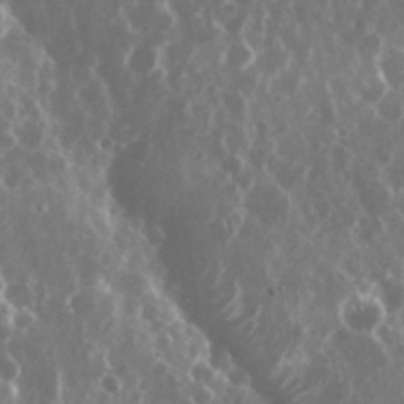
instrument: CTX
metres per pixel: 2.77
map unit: eHh
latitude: 34.6112
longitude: -58.6491
